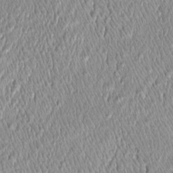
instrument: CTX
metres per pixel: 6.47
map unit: Htu
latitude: -4.7463
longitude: 159.4454
